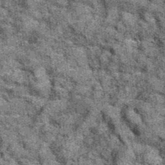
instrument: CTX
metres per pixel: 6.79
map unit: eAb
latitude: 36.4412
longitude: 108.0472
